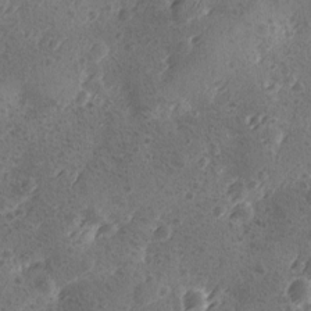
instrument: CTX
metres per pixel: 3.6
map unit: Ave
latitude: -9.1809
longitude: -118.6301
